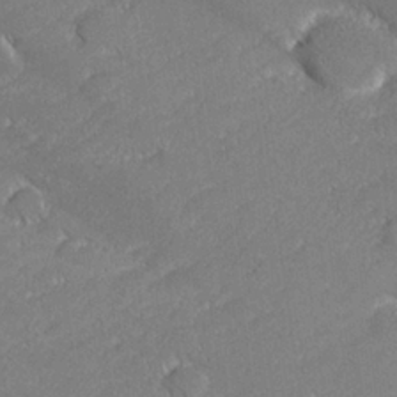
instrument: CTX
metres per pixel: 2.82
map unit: lHvf
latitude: 26.6869
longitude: 140.8975
